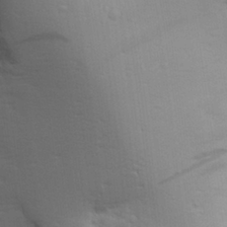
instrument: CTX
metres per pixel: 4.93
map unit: Aa
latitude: 27.1214
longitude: -136.6869
